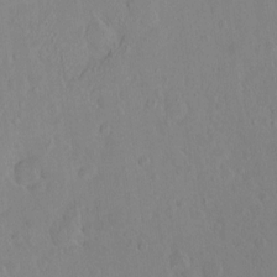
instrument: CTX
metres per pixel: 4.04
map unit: HNhu
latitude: 5.7072
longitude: 10.8786
